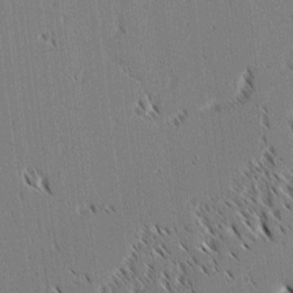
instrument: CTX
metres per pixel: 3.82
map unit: lAvf
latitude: 2.7435
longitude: -106.3089
